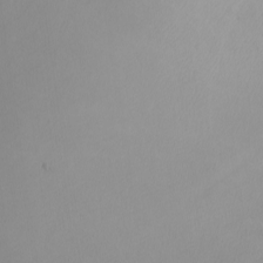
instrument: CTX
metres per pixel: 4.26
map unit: Nhu
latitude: -7.7855
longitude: -95.1026
